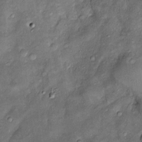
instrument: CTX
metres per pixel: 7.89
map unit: Htu
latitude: -6.4251
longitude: 159.0297
